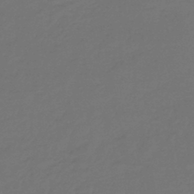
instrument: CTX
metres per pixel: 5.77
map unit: lHb
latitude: -43.7477
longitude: 59.6343
